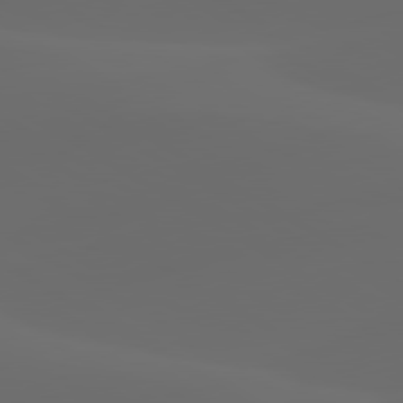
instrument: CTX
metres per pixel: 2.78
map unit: lApd
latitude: 80.1389
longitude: -91.6505
